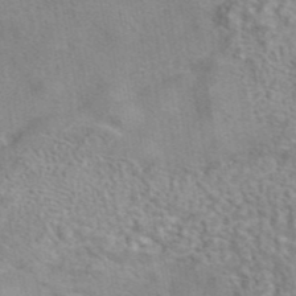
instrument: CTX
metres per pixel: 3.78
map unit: eAb
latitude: 42.6113
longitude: 104.1417
